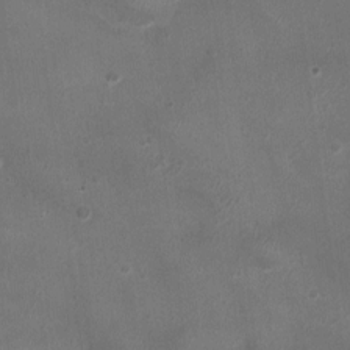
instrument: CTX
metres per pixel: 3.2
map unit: Ht
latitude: -2.1038
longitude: -19.6505
